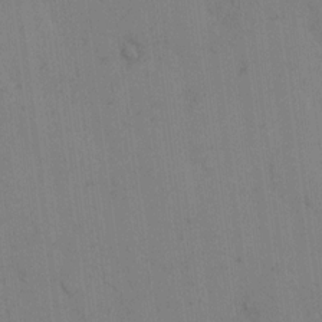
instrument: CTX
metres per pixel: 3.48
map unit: eHh
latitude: 12.9136
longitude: -62.4034
